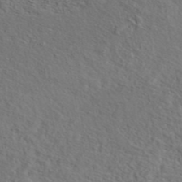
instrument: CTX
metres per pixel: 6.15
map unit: eAb
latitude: 43.4993
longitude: 112.5007
